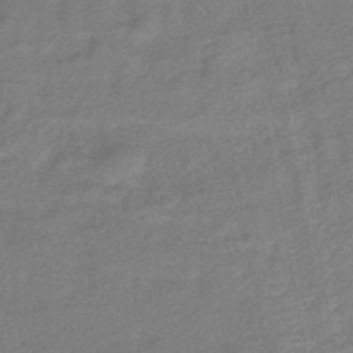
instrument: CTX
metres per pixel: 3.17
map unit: lHb
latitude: -40.6707
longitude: 76.8786
